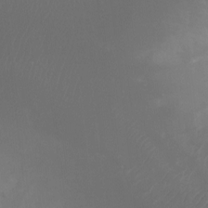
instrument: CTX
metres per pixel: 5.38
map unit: Ht
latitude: -7.4832
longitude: -31.6694
